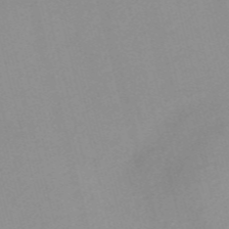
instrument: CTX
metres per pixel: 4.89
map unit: Nve
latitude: -57.3132
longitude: 58.8785
